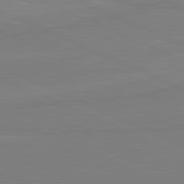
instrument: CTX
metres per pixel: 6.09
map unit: lApd
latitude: 81.8583
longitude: 167.0297
